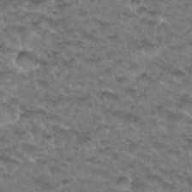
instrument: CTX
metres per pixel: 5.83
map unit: Hto
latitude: 33.3293
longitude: -48.7246
